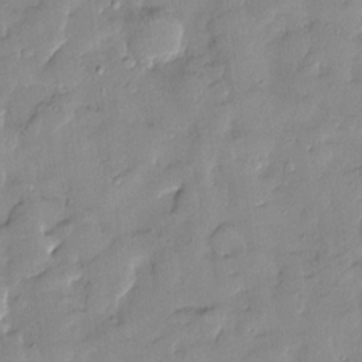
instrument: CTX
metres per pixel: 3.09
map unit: Htu
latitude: -8.5952
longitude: 176.6141
